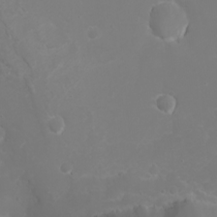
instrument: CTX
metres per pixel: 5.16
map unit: Nhu
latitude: -4.8408
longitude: -73.8017
